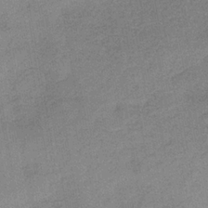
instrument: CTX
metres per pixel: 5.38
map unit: HNb
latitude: -33.3510
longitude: 57.4454
